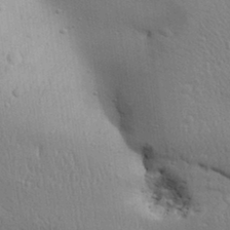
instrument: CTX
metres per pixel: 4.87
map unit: Aa
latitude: 31.6505
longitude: -144.8002
